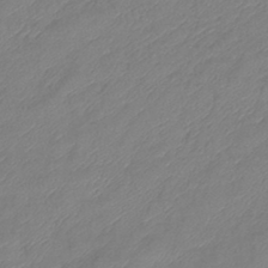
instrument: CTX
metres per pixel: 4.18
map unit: eHb
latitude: -42.1416
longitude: 81.9556
